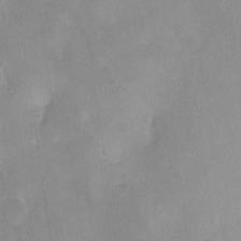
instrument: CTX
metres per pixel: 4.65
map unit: Ht
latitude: -11.4454
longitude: -39.3104
